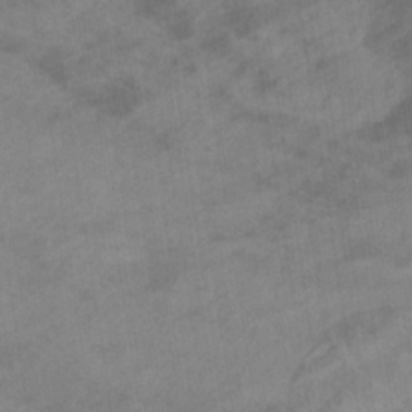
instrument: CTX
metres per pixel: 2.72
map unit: lHb
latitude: -33.6911
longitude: 71.6344
